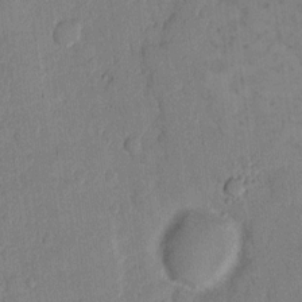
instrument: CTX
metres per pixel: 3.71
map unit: Hto
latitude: 8.6302
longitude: -58.1956
